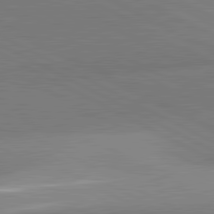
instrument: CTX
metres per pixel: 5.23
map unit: lApd
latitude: 81.8772
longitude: 134.3495
